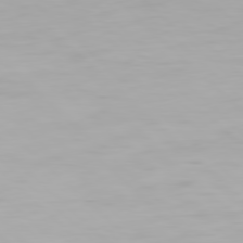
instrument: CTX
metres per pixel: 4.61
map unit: Hpe
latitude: 77.5560
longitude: -162.7813
